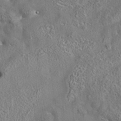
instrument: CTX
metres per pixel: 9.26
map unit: eAb
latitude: 35.6505
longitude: 113.9745
